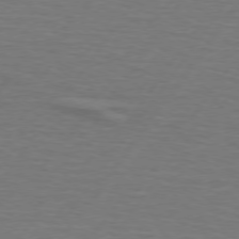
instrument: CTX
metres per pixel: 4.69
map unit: lApd
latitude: 74.4979
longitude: -79.0081
